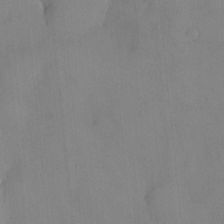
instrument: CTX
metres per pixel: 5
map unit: HNhu
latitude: 6.2145
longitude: 0.1039
